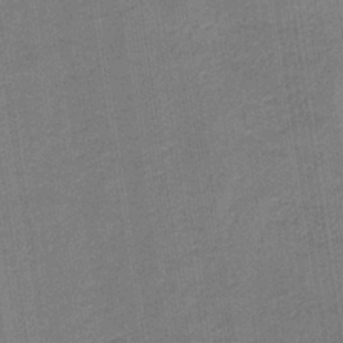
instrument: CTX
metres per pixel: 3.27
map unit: eAb
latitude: -37.8422
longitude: 51.8422
